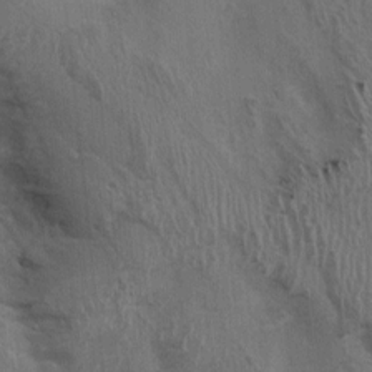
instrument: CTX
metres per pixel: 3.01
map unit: Ht
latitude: -1.8234
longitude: -14.9514
